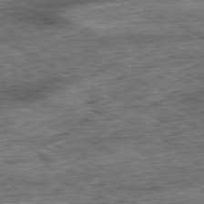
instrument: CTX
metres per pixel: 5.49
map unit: Ap
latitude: -80.7463
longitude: -89.0081
